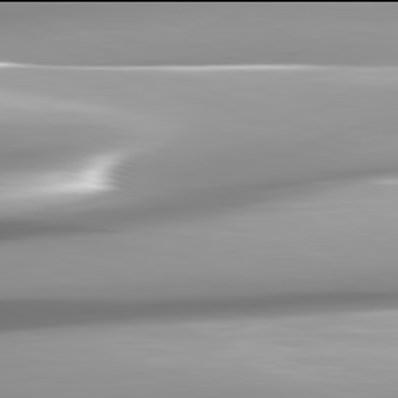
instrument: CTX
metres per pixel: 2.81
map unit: lApd
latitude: 81.9906
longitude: -147.8962
